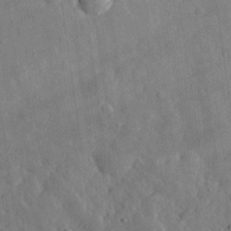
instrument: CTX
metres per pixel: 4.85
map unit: eHh
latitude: 30.6869
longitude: -77.9528
